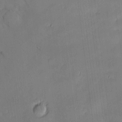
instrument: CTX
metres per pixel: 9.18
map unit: Hve
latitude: -10.1606
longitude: 176.2173
